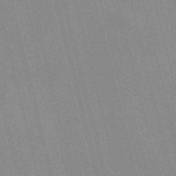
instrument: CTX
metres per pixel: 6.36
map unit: Nve
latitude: -57.5210
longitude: 62.1983
